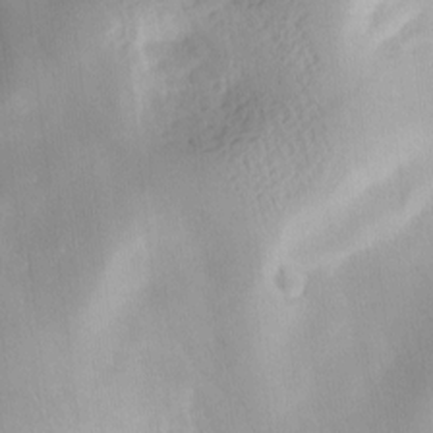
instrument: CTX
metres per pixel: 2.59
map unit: Ave
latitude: -9.5399
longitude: -123.5371
